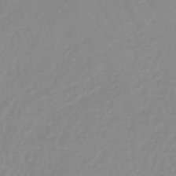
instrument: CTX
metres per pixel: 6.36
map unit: eHb
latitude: -44.8030
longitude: 80.9731
